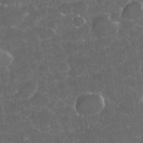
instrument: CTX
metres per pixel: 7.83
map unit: eHh
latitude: 36.7058
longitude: -61.3859
